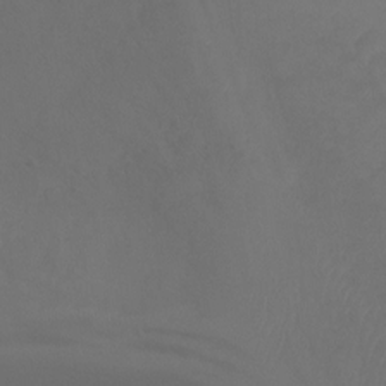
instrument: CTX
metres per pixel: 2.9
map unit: Ht
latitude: 0.8758
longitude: -20.6869
